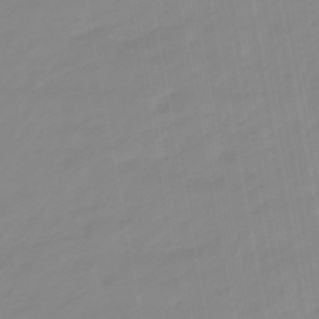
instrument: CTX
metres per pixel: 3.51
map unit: eHb
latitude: -48.5952
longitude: 84.4251
